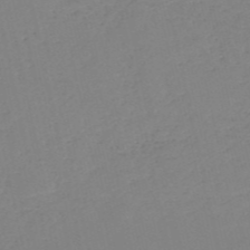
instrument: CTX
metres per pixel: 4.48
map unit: HNb
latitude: -53.3887
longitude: -39.2915
